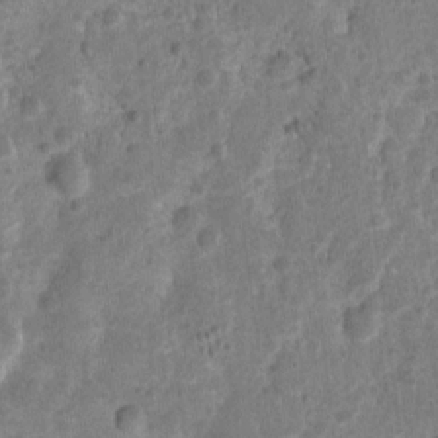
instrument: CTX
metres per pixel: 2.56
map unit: Nhu
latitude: 2.7435
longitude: -16.2333
